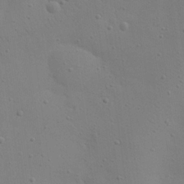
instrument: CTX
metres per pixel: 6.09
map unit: eHh
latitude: 24.7624
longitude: -69.5182
